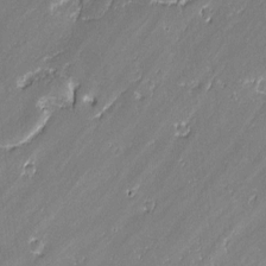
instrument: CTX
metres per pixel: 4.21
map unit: lAvf
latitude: -0.4629
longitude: -108.7435
